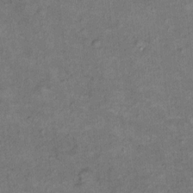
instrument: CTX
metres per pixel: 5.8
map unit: Hto
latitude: 8.3278
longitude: -36.3089
